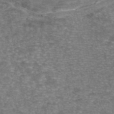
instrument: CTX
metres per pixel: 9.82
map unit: eAb
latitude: 46.6113
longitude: 104.4251
